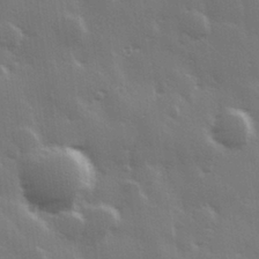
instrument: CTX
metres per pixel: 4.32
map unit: Hve
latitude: 28.7057
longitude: 148.1228
